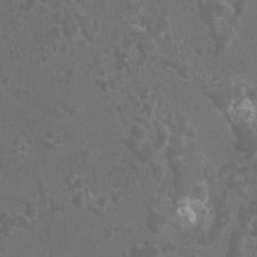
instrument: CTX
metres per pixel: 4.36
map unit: Htu
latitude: -10.5952
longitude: -73.5371
